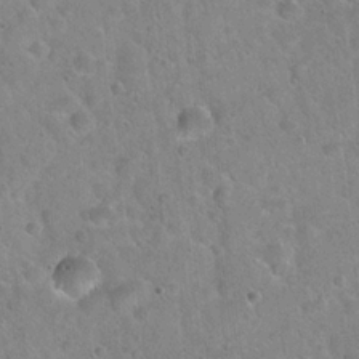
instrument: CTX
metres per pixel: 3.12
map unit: Hto
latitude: 22.0255
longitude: -52.8380
